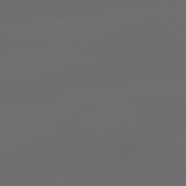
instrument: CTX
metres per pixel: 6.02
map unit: lApd
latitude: 79.1970
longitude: -138.9703
